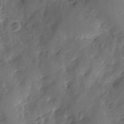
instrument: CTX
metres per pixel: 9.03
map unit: Ave
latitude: -9.3321
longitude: -117.6883
